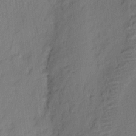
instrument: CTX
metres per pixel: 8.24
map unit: eHh
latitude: 3.9906
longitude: -77.3859
